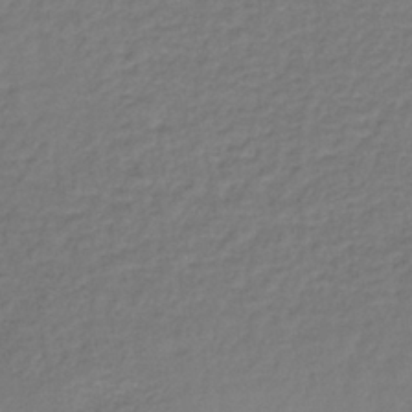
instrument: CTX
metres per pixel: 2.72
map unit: lHb
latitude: -35.6911
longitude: 61.5966
